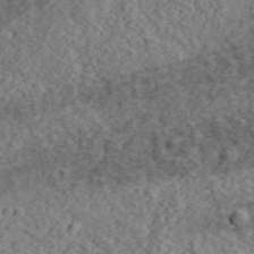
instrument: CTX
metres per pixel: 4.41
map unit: eHh
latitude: 37.2537
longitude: -79.6127
